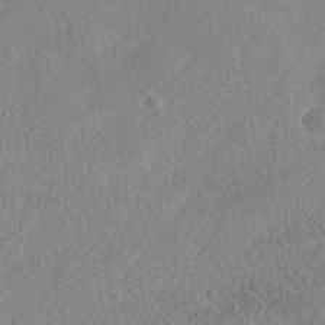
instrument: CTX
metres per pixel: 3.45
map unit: Nhe
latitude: -41.4076
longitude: -110.2901
